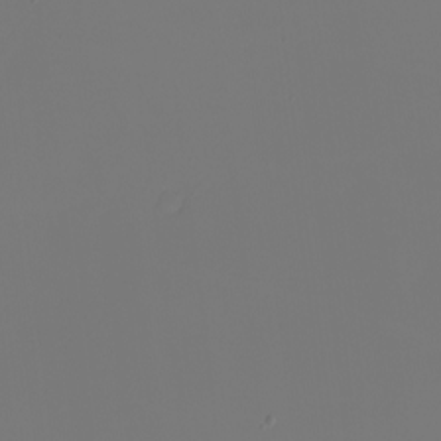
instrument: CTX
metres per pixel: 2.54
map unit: eHh
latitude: -5.9367
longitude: -87.3670
